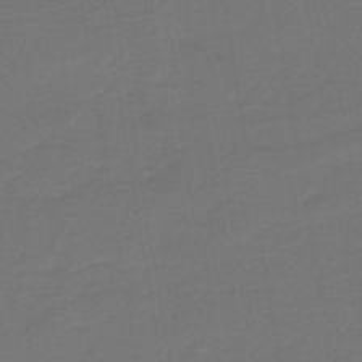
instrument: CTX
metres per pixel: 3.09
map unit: lHb
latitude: -43.6343
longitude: 52.8597
